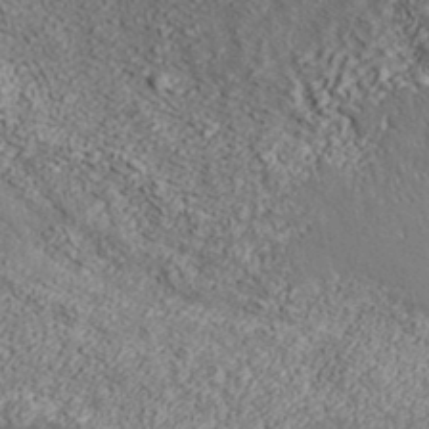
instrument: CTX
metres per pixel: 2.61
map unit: ANa
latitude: 37.0648
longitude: 18.6518
